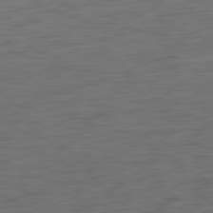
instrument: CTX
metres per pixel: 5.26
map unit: Ap
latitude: -81.2376
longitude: -60.3089
